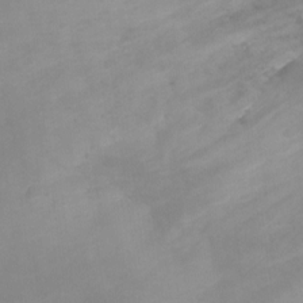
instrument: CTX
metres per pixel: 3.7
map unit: Ht
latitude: 2.3467
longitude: -35.4804
